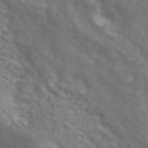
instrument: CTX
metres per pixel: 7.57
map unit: ANa
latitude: 44.2900
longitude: 28.4629
